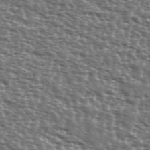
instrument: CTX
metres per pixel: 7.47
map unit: Ave
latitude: 38.4601
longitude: -111.7828
